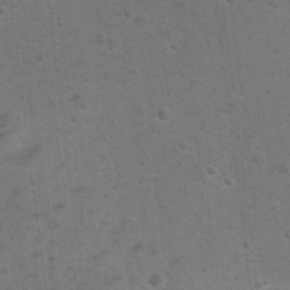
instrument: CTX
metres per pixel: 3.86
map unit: Ht
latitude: 4.5924
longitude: -28.4412
